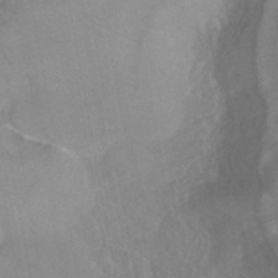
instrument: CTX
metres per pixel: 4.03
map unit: HNhu
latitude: -44.0094
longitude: 91.8234
